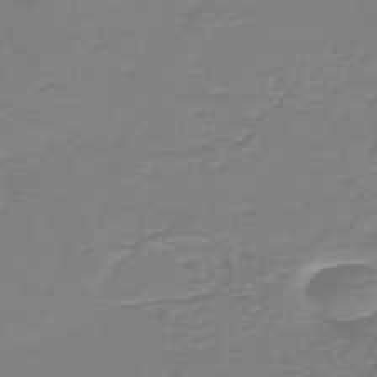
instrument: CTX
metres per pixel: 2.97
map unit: HNb
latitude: -46.7463
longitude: 53.1620
